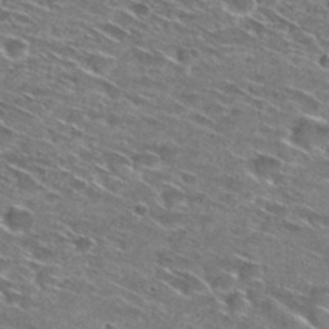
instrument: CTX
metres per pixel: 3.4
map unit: Hto
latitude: 28.7435
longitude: -46.3845
